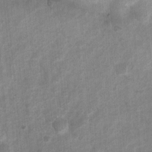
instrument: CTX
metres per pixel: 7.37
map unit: Nhu
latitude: 7.1970
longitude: -23.2537
